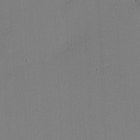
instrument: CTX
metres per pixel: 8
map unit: eHh
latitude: -3.5399
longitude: -79.8773
